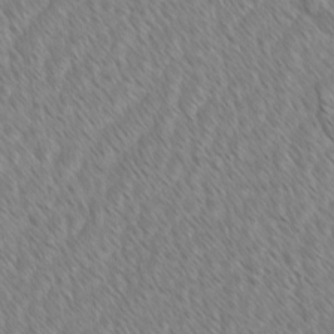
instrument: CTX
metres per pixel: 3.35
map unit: lAvf
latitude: -1.5211
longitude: -114.2144
